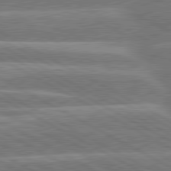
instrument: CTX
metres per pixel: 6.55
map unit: lApd
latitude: 80.6868
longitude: -131.9528
